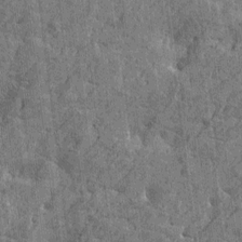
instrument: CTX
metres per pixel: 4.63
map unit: Htu
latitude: -5.6533
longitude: -179.2726
